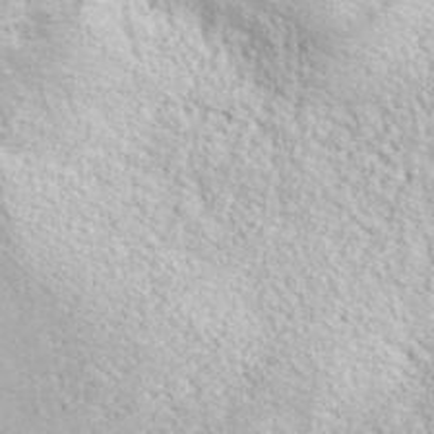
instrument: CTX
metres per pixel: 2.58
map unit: ANa
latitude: 37.5938
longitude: 18.1417
